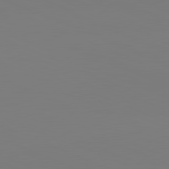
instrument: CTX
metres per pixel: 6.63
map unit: lApd
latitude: 81.9339
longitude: 147.5021
